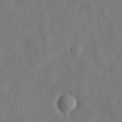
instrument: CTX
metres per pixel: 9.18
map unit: eHh
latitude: 30.8758
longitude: -77.1592
